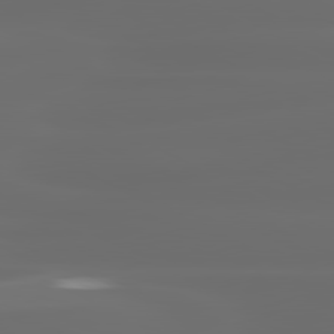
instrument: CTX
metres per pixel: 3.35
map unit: lApd
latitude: 80.8758
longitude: -136.6869
